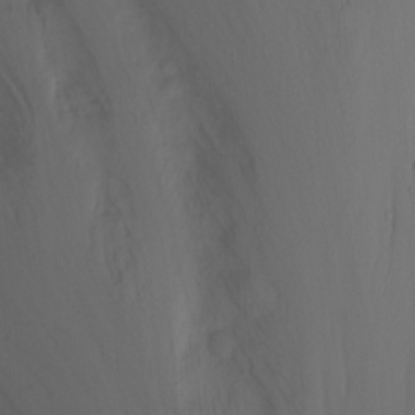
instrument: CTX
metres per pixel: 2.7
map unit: Nhu
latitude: -0.1795
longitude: -79.2537
